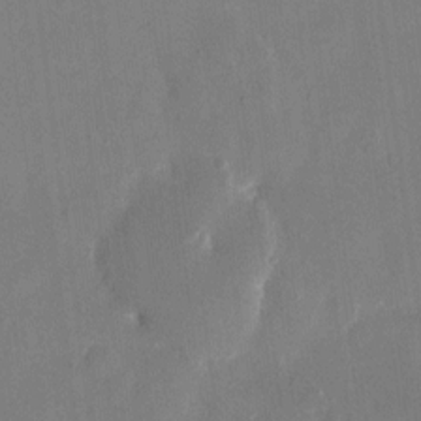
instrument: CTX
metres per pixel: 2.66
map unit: eHh
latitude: 11.3104
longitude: -69.5182
